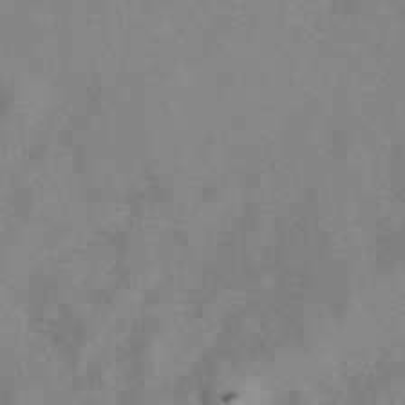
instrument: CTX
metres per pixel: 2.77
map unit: eAb
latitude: 40.2900
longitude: 106.5007
